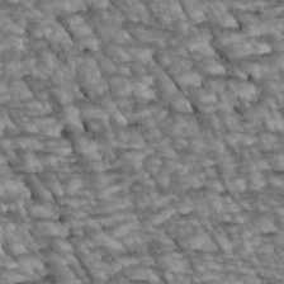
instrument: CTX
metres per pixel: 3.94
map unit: Htu
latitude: 2.3467
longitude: 143.7855
